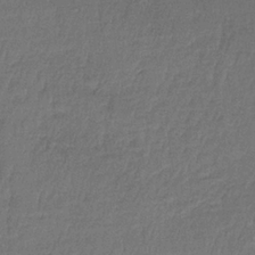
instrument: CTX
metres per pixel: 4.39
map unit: HNb
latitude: -35.4643
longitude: 59.0108
